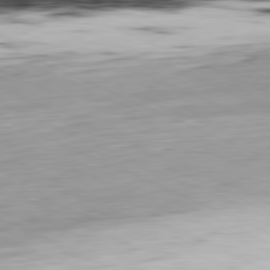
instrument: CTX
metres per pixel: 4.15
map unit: Ap
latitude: -81.5777
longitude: -69.2537
